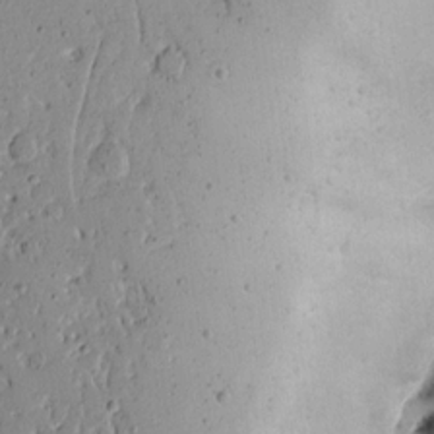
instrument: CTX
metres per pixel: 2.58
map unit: Aa
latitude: 14.1389
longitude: -140.0255
